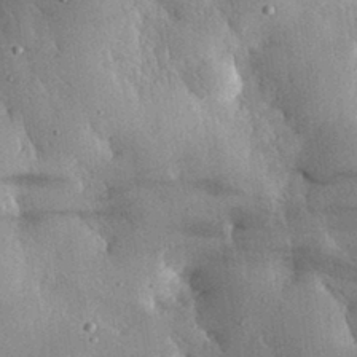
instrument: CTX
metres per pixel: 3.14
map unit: eHh
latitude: 30.9703
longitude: -80.5357
